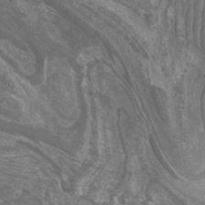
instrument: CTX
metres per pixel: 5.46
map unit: Nhu
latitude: -9.4454
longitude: -76.5545
